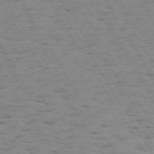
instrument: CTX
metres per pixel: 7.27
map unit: Hpe
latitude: 73.6127
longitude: -143.1592
